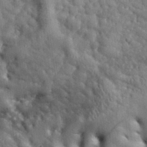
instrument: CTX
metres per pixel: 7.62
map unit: eHh
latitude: 30.9325
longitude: -72.9514
